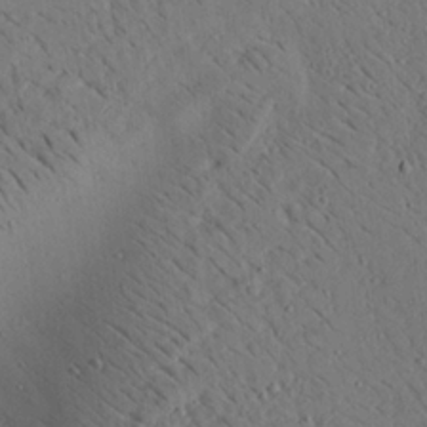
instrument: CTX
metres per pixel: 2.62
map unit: Aa
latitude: 22.1956
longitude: -140.3656
